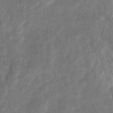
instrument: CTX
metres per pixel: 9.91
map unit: eHh
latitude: 8.6113
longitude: -71.9528
